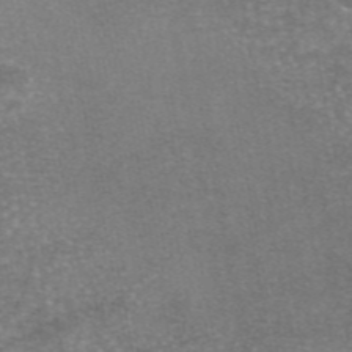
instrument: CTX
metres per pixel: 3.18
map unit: eAb
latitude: 46.4034
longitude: 104.5762
